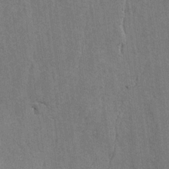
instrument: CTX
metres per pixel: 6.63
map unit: lAvf
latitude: -5.7666
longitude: -114.4978
